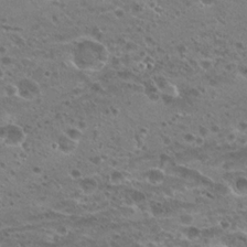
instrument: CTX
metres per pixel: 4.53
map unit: Hto
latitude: 20.5168
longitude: -41.4237
